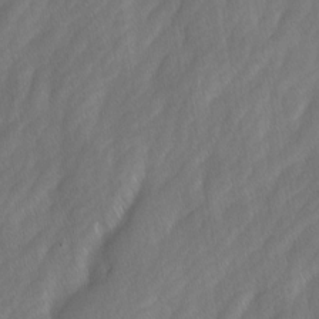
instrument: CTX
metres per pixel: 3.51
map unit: Ave
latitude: -0.7841
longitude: -113.3293
